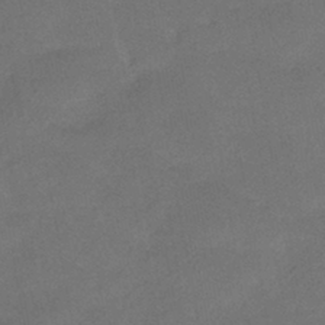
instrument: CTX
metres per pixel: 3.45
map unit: HNhu
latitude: -41.5966
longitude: 92.5763
